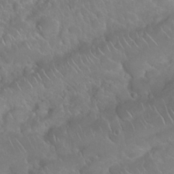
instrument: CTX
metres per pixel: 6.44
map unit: Nhu
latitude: 24.1955
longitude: -60.6112
